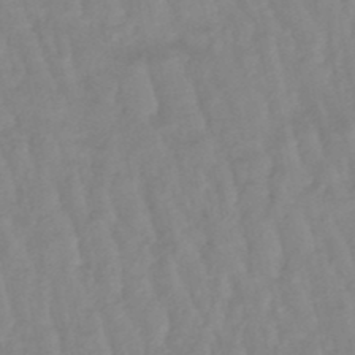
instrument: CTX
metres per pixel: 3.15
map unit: lHb
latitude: -48.2929
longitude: 77.0864
